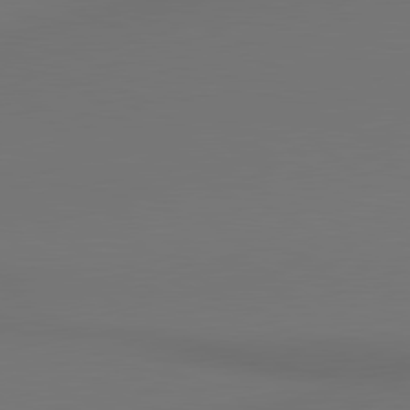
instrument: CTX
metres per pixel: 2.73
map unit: lApd
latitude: 80.5735
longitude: 154.5385
